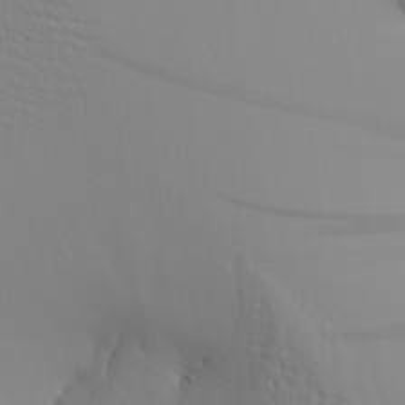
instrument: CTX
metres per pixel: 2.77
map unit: Aa
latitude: 26.3089
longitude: -133.0458
